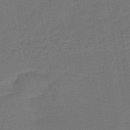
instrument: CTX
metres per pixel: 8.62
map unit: lHb
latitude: -43.8422
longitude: 74.2551
